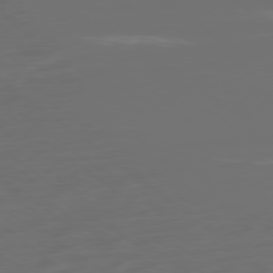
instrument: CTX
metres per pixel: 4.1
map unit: Ap
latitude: -79.5399
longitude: -60.4601
